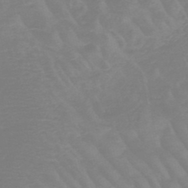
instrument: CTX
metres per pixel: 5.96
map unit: HNb
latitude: -49.4455
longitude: -52.9325
